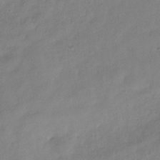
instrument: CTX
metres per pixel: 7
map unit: Hve
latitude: -32.7086
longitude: 89.9745
